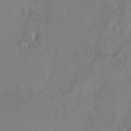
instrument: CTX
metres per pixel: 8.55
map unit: HNhu
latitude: 6.7057
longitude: 0.7841
